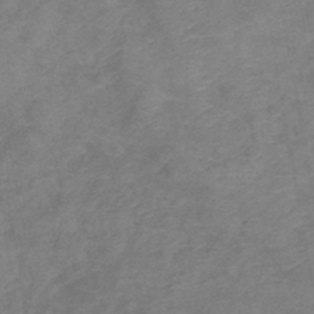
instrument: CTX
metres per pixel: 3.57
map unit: lHb
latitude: -41.3132
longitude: 77.0864
